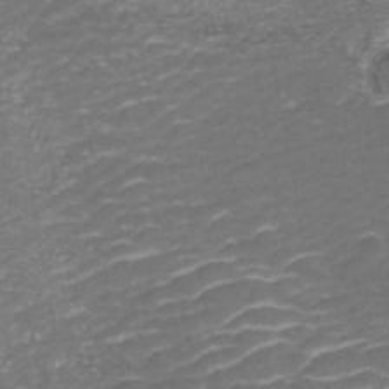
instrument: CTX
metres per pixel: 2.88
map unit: ANa
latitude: 41.8583
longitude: 27.2187
